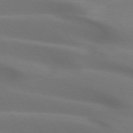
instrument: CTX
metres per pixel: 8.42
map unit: lApd
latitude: 72.6302
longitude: -50.4034
